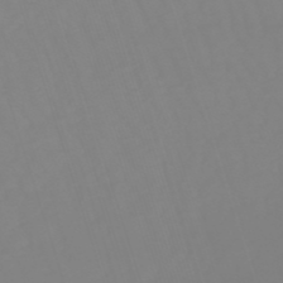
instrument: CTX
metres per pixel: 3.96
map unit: lHb
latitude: -49.3888
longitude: 81.6533
